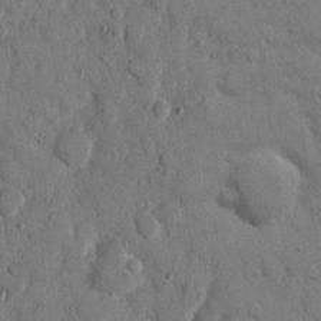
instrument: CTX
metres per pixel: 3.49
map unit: eHh
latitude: 9.4238
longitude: -67.2159
